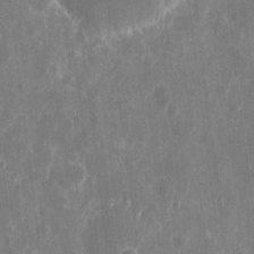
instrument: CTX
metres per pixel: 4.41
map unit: eHh
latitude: 10.3845
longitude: -71.2537
